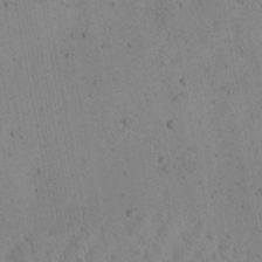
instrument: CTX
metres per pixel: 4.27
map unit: Aa
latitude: 22.2522
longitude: -143.0270
